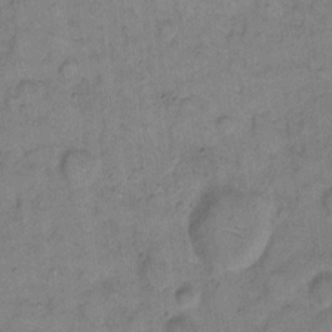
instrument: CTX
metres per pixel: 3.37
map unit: eHh
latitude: 8.8758
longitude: -63.2348
